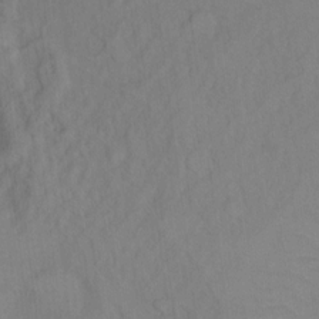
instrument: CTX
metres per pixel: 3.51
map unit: Ht
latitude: 6.2334
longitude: -30.0822
